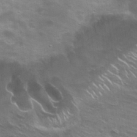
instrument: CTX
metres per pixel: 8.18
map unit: Hto
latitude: 28.1011
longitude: -48.6302
